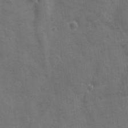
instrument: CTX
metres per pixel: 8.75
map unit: Ave
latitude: -7.8800
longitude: -120.2712
